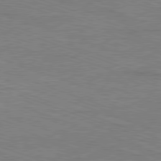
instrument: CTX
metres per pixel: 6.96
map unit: Ap
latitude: -81.6344
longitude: -73.5560
